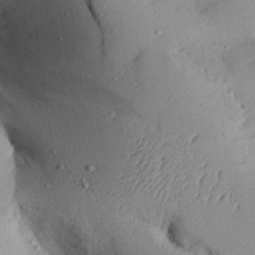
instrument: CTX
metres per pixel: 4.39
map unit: Aa
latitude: 27.1781
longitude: -129.7638
